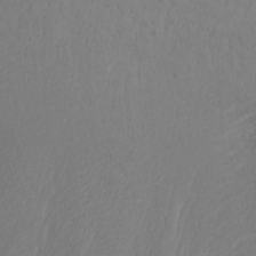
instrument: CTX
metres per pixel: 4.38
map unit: Nhu
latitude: -7.7666
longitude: -89.8017
